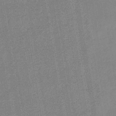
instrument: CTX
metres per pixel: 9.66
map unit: eHb
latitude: -36.0850
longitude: 74.0472
